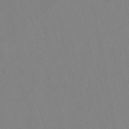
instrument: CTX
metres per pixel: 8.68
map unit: lHb
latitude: -48.3118
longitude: 80.0850
